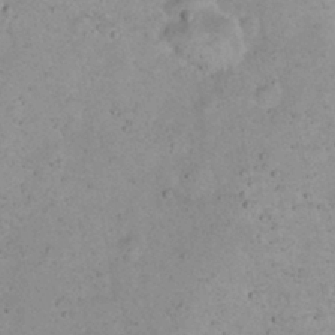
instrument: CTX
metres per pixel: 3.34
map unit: Nhu
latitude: 22.3089
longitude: -69.9717
